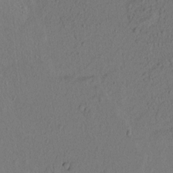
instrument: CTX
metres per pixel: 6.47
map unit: lAvf
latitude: 8.6113
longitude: 165.9367
